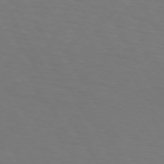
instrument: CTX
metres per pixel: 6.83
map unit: lApd
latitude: 73.4049
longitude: -75.1781
